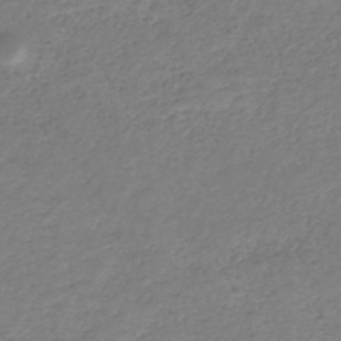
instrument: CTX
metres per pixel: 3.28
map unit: HNhu
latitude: -47.0297
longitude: 28.1606
